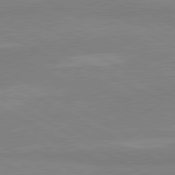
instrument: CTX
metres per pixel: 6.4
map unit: lApd
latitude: 80.7246
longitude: -179.3104
